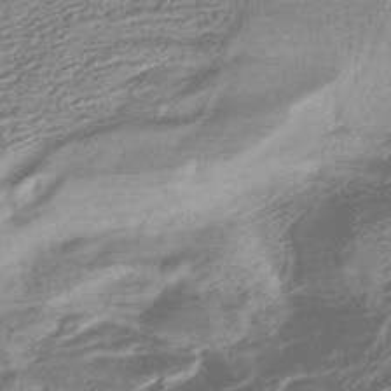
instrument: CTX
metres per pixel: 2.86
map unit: HNhu
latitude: -43.0864
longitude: 103.9367
